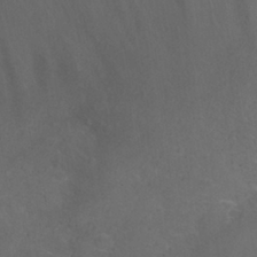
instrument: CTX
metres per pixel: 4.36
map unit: Nhu
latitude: 28.5168
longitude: -66.0444
